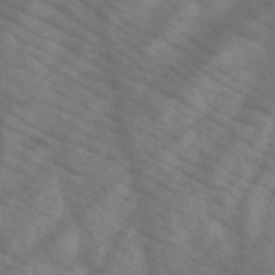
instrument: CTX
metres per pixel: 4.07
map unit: HNb
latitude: -45.2565
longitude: -41.2536
